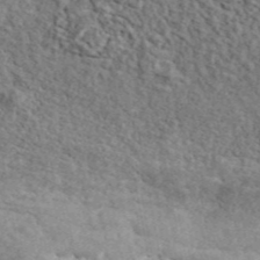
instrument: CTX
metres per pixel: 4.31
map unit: ANa
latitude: 45.3292
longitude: 45.5210
